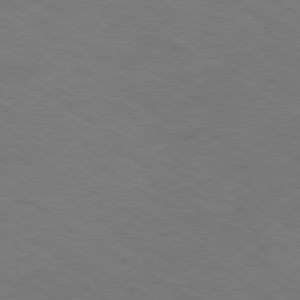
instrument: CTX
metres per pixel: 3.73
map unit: Ap
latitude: -79.9556
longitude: -65.6127
